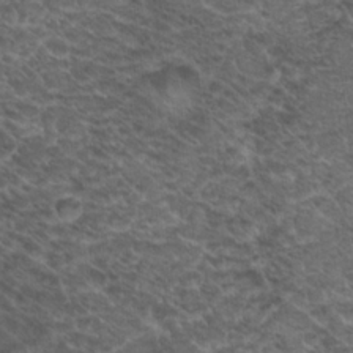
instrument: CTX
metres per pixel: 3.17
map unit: Hto
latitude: 19.2726
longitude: -36.2523
